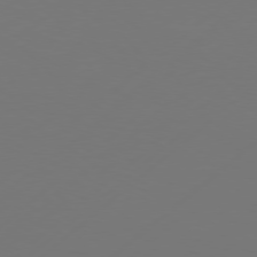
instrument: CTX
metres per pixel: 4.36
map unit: Hpe
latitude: 76.2333
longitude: -130.6491
